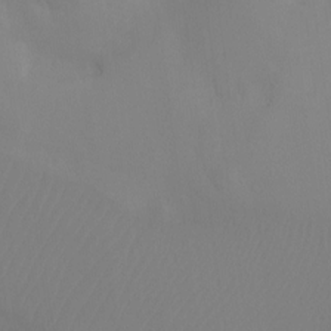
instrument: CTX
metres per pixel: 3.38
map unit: Ht
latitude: -10.3117
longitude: -34.6301
